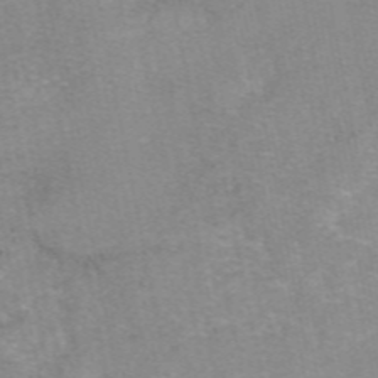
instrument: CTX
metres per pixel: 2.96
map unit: eAb
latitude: 48.4601
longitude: 103.6155
